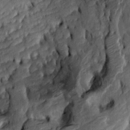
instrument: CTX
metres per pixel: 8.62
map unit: Htu
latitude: -6.5574
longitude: 155.0108
